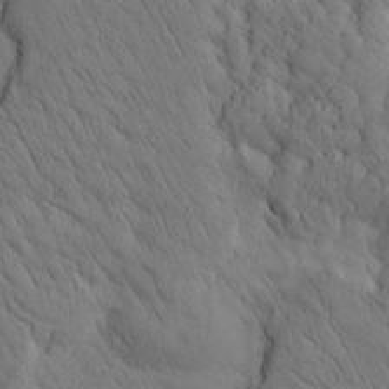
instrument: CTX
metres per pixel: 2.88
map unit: Htu
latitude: 2.8947
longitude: 178.2739
